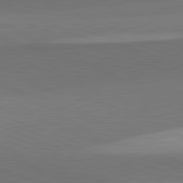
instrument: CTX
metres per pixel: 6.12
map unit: lApd
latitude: 82.2144
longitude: 136.3117
